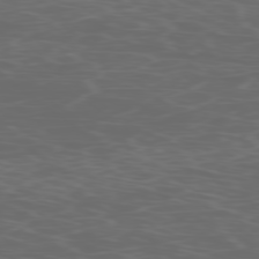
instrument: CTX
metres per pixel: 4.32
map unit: Ap
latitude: -77.9745
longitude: -75.7639
